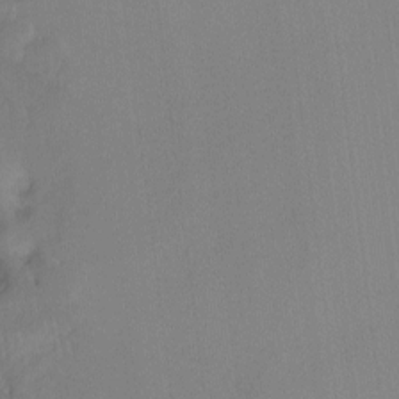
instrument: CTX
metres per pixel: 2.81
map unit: Hto
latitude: -11.5588
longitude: -38.3089
